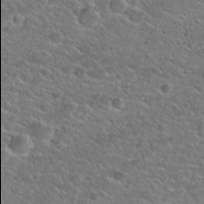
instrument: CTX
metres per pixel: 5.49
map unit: Hto
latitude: 25.0269
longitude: -49.9906
